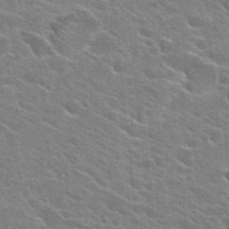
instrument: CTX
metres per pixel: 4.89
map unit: Hto
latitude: 24.4978
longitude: -36.7246
